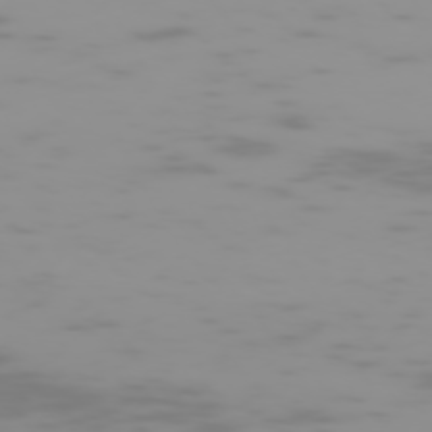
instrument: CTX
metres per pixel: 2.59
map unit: Hpe
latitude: -74.2551
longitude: 5.6155
